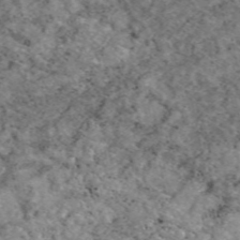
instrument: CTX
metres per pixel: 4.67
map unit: eAb
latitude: 48.7246
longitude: 113.5588
